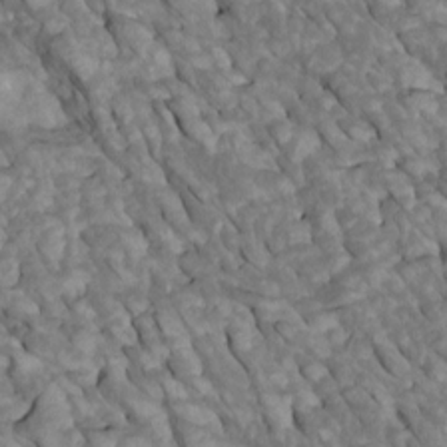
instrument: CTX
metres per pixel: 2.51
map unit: Htu
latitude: 1.5560
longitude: 144.4440
